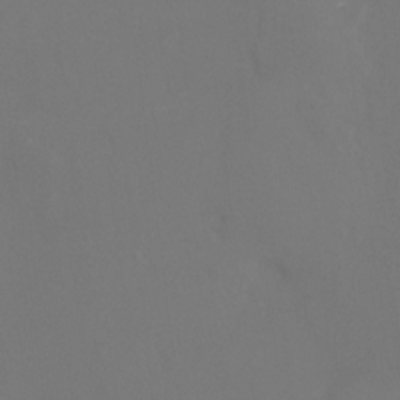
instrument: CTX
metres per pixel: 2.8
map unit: Htu
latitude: -13.1053
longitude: -48.2145
